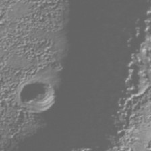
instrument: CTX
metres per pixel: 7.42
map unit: Nhu
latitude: -38.4251
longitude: -83.3859
